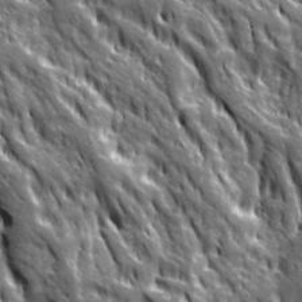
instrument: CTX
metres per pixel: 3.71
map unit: Ave
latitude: 20.2145
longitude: -134.9136
